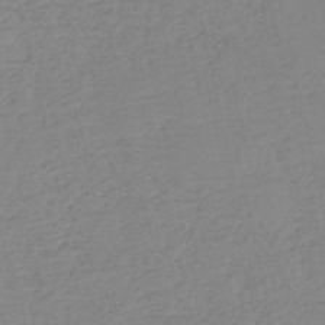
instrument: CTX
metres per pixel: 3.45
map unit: HNb
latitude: -52.9730
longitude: -39.4048
